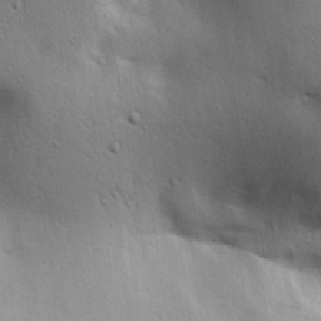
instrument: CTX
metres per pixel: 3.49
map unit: lAa
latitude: 18.4601
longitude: -138.4412
